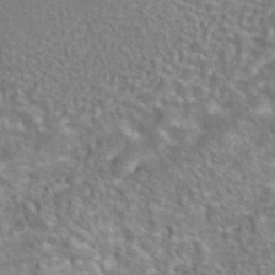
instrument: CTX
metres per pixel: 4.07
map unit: eAb
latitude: 42.8758
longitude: 106.6708
